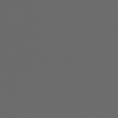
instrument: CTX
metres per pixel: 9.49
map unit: Hpe
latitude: 76.9513
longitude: -166.2144
